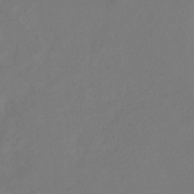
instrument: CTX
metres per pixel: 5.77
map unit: eHb
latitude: -35.0108
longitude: 78.6896
